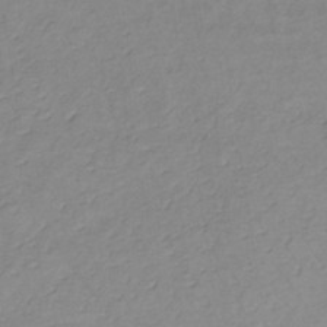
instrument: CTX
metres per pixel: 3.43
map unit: lHb
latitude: -34.6329
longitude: 72.4629
